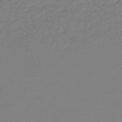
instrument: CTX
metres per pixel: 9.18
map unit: lHb
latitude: -45.3699
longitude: 70.3873
